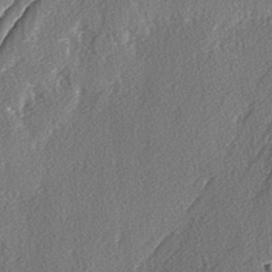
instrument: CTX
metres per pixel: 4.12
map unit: lAvf
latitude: -3.8989
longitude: -108.3089
